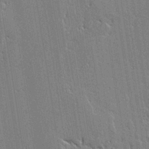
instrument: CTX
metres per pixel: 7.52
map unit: lAvf
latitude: 0.2144
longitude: -108.1766
